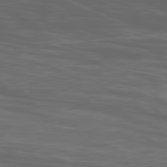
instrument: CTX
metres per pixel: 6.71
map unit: Ap
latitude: -79.0297
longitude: -75.4426
